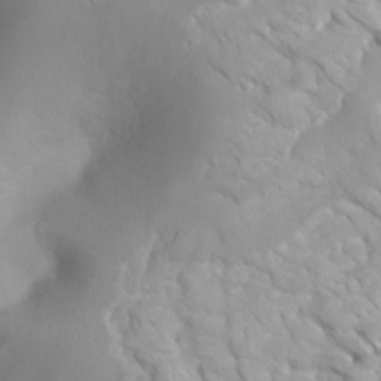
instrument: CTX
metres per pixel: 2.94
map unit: Ht
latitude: -0.6519
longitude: -18.4979
